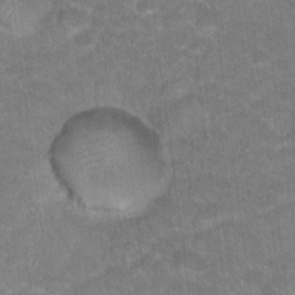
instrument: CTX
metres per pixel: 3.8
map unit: Hto
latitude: 18.8191
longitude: -35.4804
